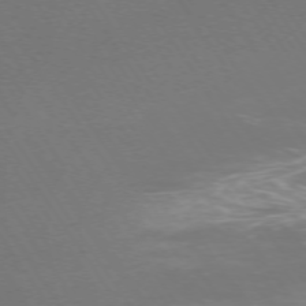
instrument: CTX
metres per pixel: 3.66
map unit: Ap
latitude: -74.2551
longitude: -76.5168
